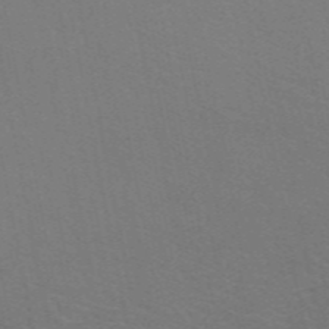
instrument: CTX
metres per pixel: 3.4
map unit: ANa
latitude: 49.1025
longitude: -73.6127
